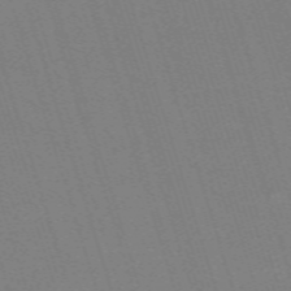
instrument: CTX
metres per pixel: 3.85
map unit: eHh
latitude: -63.3131
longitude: 50.7463
